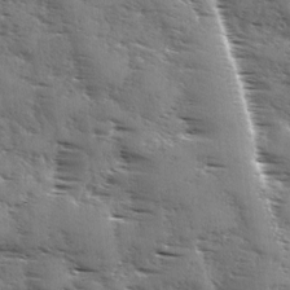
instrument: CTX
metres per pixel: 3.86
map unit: Ave
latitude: 1.3670
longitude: -111.1214
